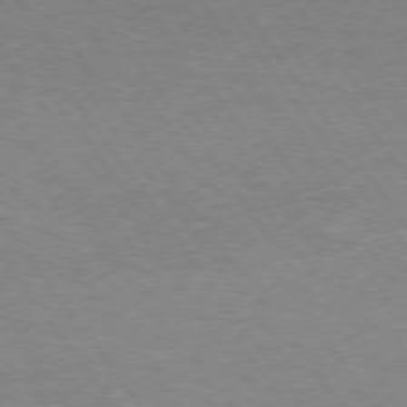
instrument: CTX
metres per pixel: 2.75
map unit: Hpe
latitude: 74.9514
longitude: -150.5356
